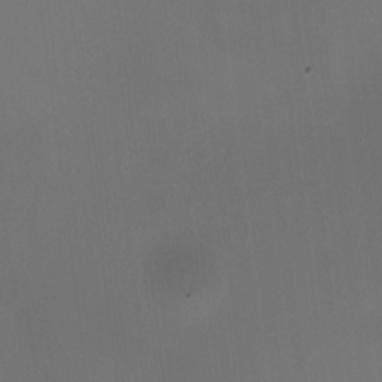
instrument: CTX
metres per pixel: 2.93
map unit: HNhu
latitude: 10.0444
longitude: 11.9178
